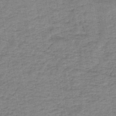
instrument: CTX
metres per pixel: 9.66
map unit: HNb
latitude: -46.4251
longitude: -37.3671
